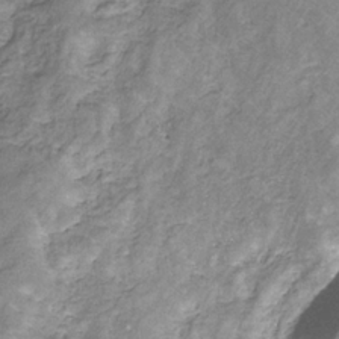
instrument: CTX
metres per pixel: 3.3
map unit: eHb
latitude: -31.1620
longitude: 68.8974
